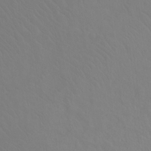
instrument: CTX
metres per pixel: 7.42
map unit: Ht
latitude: -8.3873
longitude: -37.7828
